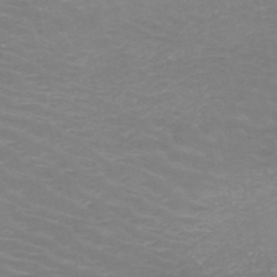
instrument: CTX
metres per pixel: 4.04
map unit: HNb
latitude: -48.5574
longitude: -46.6869
